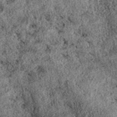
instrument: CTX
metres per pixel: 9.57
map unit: eAb
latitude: 38.1956
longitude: 106.7841
